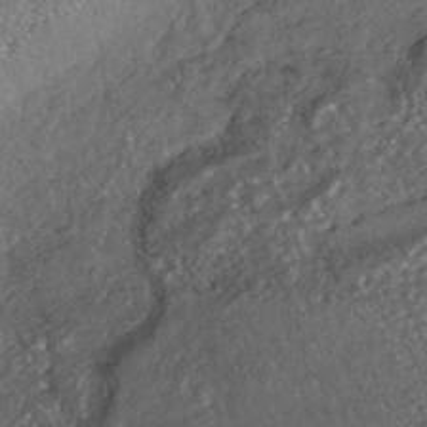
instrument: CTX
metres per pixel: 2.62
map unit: HNhu
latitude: -45.9178
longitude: 105.1431
